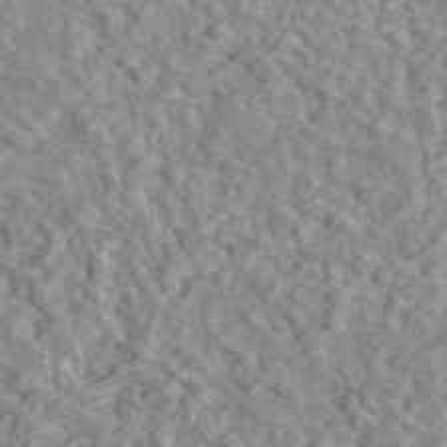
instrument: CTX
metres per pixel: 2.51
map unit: ANa
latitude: 46.0633
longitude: 29.3510
